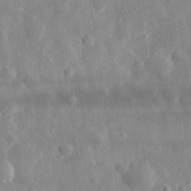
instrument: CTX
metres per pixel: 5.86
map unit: eHh
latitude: 32.6490
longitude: -78.7247
